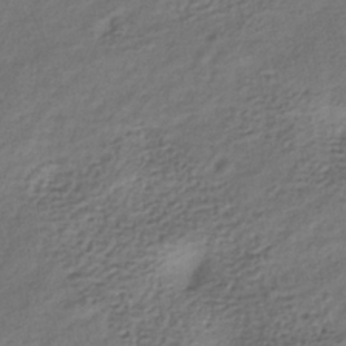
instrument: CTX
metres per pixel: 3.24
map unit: HNhu
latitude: -39.8800
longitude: 102.5574
